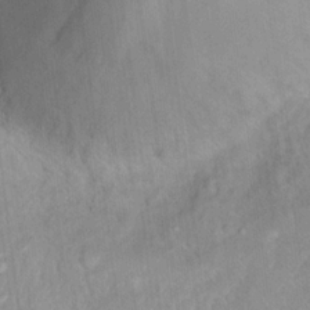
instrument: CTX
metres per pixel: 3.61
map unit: Hto
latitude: 16.1389
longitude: -39.9528
